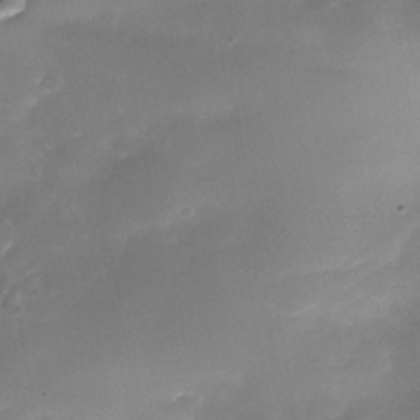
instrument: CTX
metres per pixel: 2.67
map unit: Nhe
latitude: -38.8975
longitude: -119.0836
